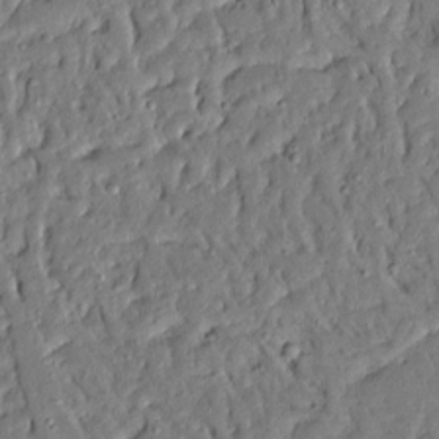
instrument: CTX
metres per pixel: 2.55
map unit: Ave
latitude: 14.8758
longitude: -140.0444
